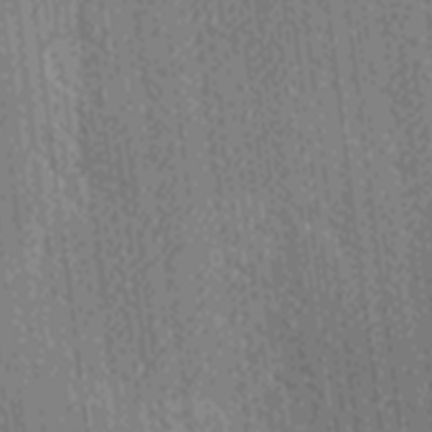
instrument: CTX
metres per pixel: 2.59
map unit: Ave
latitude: -7.2376
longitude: -123.3293
